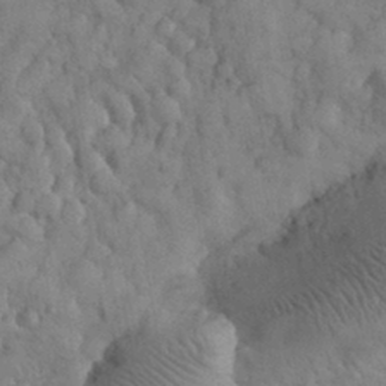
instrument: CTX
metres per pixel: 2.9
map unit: eHh
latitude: 31.6694
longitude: -67.3292
